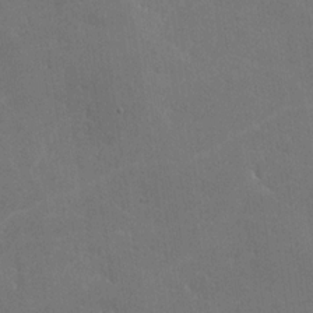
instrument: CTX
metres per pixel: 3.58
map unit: lHvf
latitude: -9.5021
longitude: -102.5546
